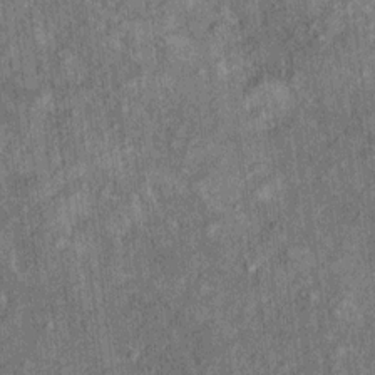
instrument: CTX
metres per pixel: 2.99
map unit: Ht
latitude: 9.8772
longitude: -38.1389
